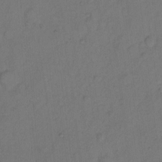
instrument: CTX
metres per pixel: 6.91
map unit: Hto
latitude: 7.5371
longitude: -61.4048
